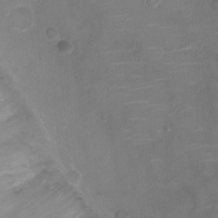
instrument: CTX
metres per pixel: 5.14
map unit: Ht
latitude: -1.5588
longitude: -18.7813
